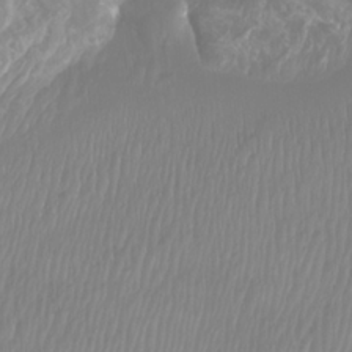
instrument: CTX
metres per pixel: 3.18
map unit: Htu
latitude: -8.7463
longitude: -74.6491
